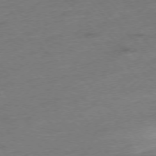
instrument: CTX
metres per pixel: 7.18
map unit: Hpe
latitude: -76.6518
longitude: -12.0822
